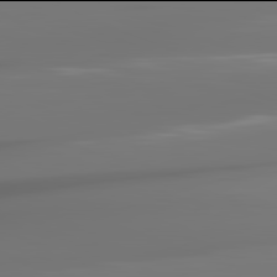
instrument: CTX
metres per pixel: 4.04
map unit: lApd
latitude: 81.9906
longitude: -145.6316
